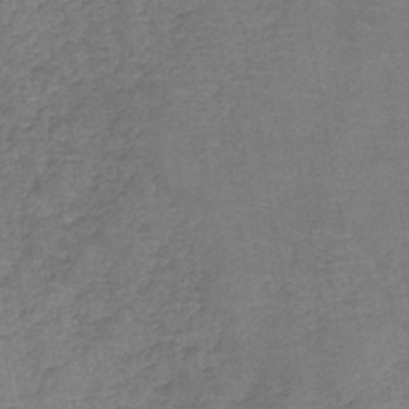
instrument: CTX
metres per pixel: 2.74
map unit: HNb
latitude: -45.3888
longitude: -37.9717
